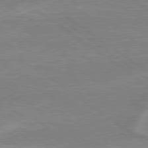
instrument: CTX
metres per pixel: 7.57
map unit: lApd
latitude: 79.1970
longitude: -164.4034
